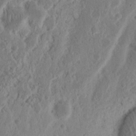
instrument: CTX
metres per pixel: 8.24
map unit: Nhu
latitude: 15.4994
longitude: -73.9528
